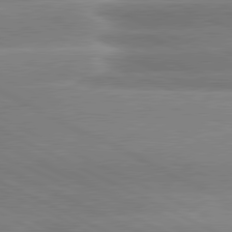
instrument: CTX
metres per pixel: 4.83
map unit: lApd
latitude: 80.3656
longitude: -136.5924
